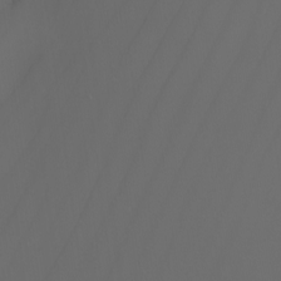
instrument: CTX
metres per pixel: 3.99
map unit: Nhu
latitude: -6.8786
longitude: -93.4993
